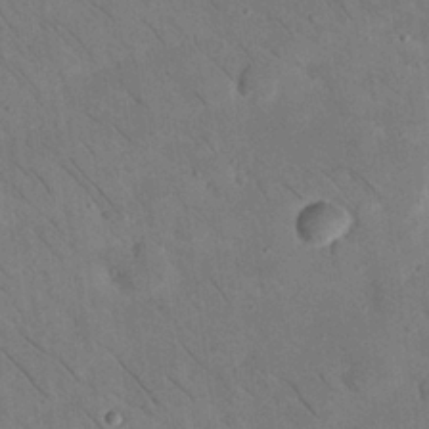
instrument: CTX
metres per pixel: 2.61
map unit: Nhu
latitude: 23.8394
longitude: -73.8395
